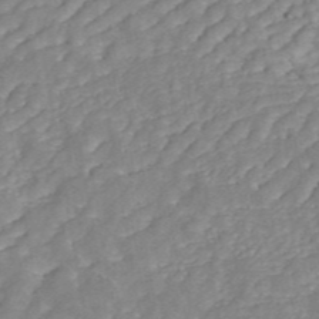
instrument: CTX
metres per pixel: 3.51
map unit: ANa
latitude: 45.1592
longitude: 24.4818
